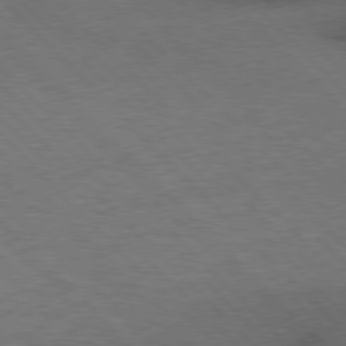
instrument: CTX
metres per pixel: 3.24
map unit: Hpe
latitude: 76.8002
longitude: -156.3278
